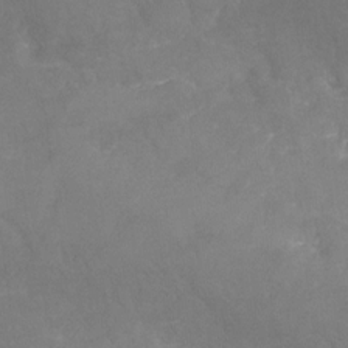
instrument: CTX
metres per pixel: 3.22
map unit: Nhu
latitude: -25.7666
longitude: -56.9702
